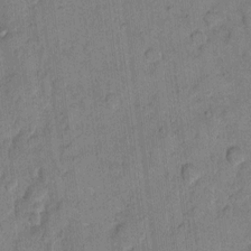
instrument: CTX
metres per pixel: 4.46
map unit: eHh
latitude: 10.3656
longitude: -65.4615
